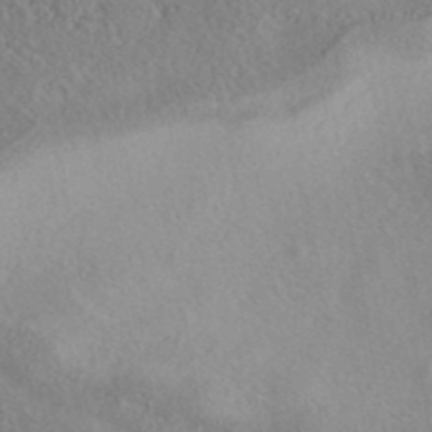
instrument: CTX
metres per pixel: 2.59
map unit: eAb
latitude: 40.5734
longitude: 104.3117
